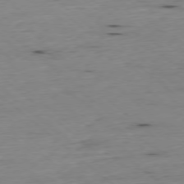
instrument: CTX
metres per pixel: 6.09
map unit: Ap
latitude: -78.1228
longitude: -89.6127
